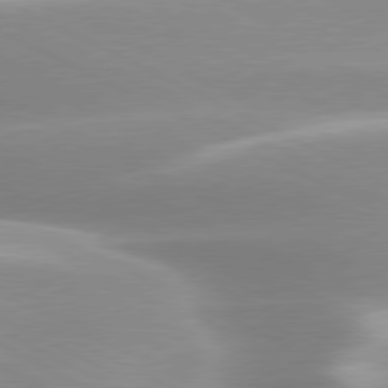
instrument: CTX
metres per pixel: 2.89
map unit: lApd
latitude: 79.7639
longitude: -120.6113
